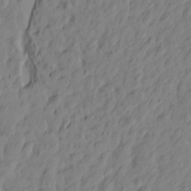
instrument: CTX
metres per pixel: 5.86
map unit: Htu
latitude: -1.7667
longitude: -175.0836
